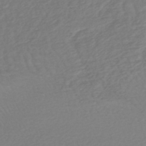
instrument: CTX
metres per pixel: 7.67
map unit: HNhu
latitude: -48.2362
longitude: 103.8422
